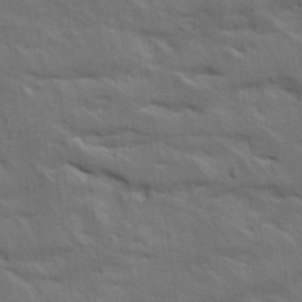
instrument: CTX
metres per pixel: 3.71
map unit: Ave
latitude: 16.0255
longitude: -138.7435
